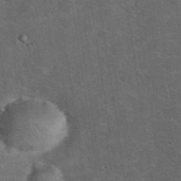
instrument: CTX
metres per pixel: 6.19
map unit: eHh
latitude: 37.9339
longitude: -66.8380
